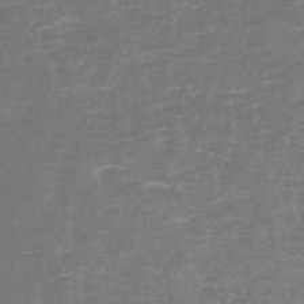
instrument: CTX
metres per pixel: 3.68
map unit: HNb
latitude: -48.4818
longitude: -41.9528
